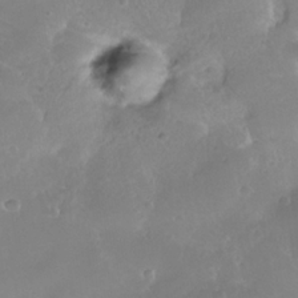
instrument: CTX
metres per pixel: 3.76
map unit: Nhe
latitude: -36.4440
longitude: -131.1404
